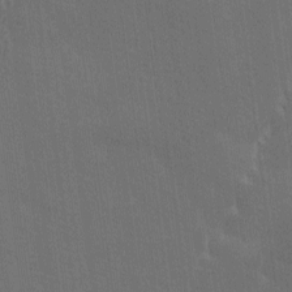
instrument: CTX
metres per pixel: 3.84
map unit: Ave
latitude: -6.8975
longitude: -122.5168
